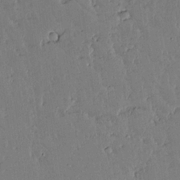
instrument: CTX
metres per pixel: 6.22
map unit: lAvf
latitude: 14.5924
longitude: -127.4993
